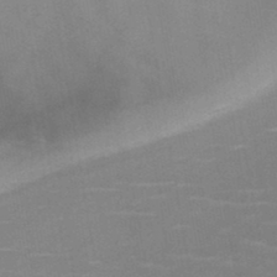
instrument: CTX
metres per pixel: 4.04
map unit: HNb
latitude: -47.3509
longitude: -47.2726
